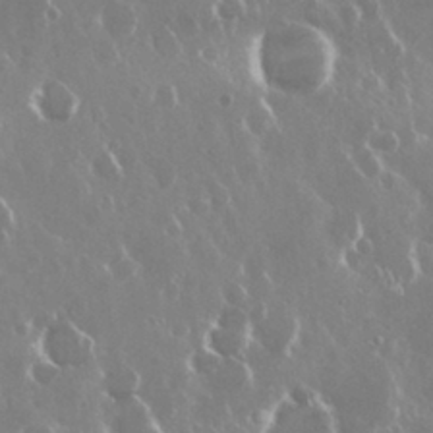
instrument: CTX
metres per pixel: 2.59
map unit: Nhu
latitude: 29.4993
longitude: -60.4790
